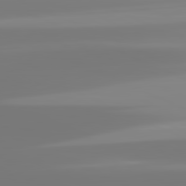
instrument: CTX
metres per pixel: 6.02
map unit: lApd
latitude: 81.7261
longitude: -148.7813
